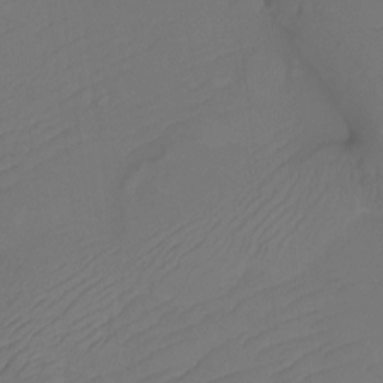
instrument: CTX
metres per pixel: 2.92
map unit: Htu
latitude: -12.8030
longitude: -46.8380
